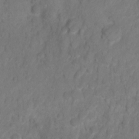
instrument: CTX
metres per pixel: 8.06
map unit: Ht
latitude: 2.5545
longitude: -35.3103
